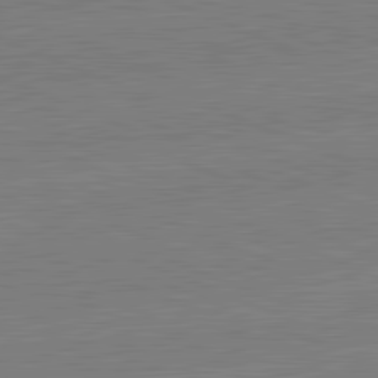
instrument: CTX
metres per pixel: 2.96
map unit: lApd
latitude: 82.1955
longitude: -156.6679
